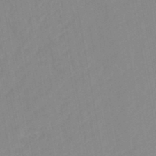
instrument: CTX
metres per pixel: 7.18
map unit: HNhu
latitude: -46.6896
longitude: 93.3321
